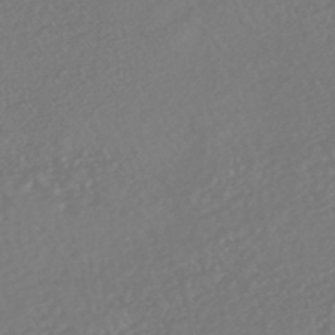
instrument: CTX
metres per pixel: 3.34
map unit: HNhu
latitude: -47.4076
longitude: 97.5399
